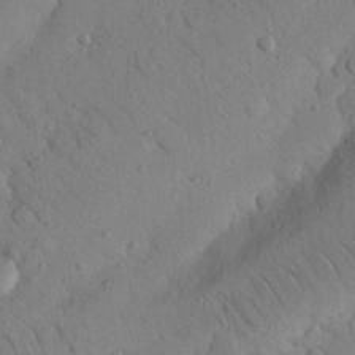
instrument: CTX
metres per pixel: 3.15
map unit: Nhu
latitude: 22.1011
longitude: -75.8961
